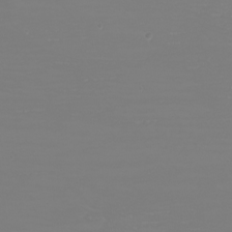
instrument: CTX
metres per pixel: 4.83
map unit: eHh
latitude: -6.1605
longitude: -83.6693
